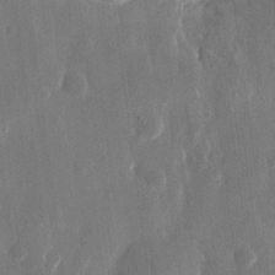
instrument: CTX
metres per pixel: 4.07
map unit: eHh
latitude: 13.0081
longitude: -71.7261
